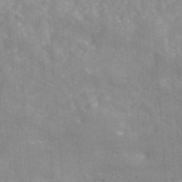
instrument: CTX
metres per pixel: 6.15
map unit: ANa
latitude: 46.6302
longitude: 26.7652
